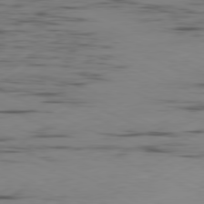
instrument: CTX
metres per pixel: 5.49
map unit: Ap
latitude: -81.1242
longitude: -93.5371
